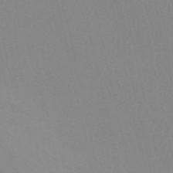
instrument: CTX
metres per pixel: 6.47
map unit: HNb
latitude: -52.8408
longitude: -50.4601
